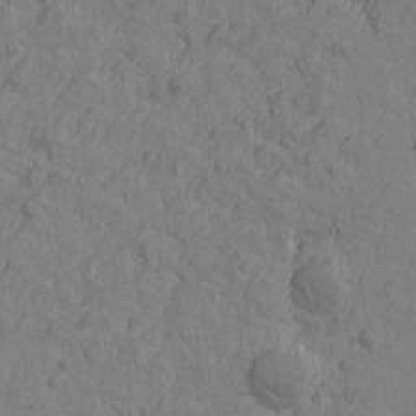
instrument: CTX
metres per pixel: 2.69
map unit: Htu
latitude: -2.7652
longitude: -175.4615
